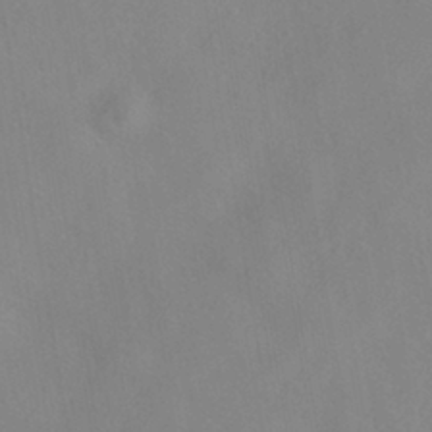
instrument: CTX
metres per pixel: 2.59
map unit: HNhu
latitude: -40.0850
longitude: 101.0297
